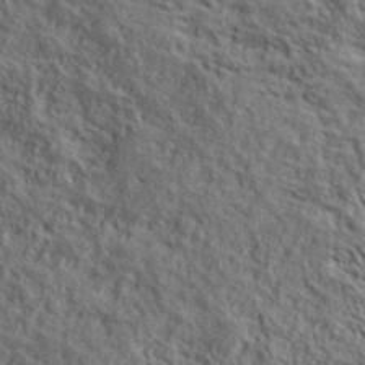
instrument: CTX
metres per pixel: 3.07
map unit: lHvf
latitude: 39.1970
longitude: -90.8002
